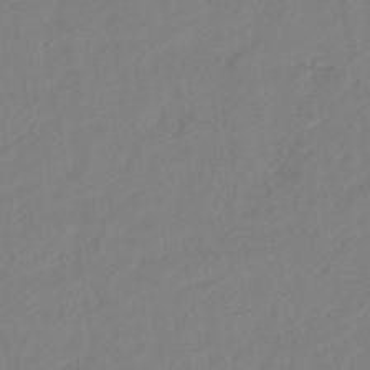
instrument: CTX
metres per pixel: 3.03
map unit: lHb
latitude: -42.0661
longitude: 74.7275
